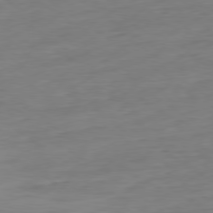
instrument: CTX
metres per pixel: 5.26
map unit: Ap
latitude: -79.3887
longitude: -76.8947
